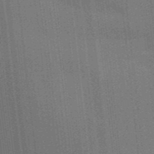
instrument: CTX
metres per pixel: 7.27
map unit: Aa
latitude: 33.4426
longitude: -143.1214
